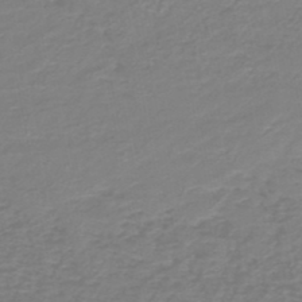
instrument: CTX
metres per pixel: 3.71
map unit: HNb
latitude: -46.5384
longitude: 52.6518
